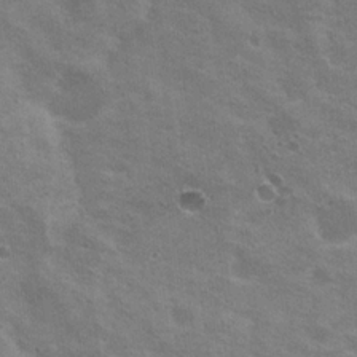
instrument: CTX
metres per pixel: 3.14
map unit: Nhu
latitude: 19.9150
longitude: -30.6680
